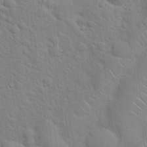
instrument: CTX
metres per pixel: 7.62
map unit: Hto
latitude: 20.2334
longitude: -52.0255
